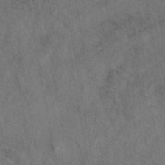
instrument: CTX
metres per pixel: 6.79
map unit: eAb
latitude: 43.0836
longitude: 107.3510
